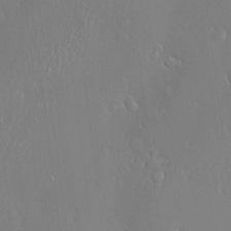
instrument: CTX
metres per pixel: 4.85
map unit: Hve
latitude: -11.0487
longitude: 174.1038
